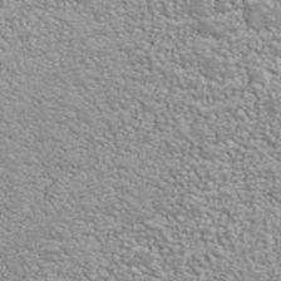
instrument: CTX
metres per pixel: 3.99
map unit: ANa
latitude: 40.4034
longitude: 20.5195
